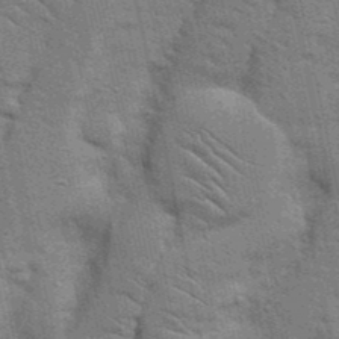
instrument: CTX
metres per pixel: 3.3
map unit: Nhu
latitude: 24.0822
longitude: -73.2348
